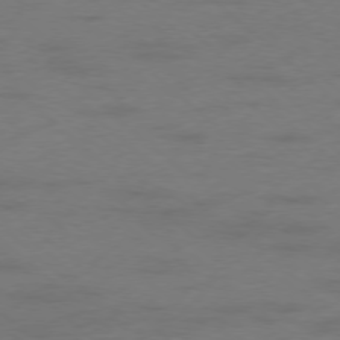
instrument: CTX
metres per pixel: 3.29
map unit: Hpe
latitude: -78.0661
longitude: -20.2334
